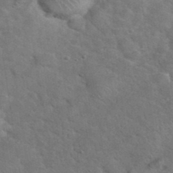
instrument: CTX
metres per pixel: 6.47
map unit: eHh
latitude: 37.8017
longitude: -65.7072
